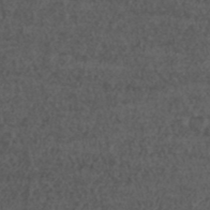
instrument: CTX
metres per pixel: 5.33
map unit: ANa
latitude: 43.4993
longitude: 23.6911
